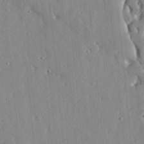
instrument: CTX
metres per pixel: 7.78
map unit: lHvf
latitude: 17.1970
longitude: -113.1214
